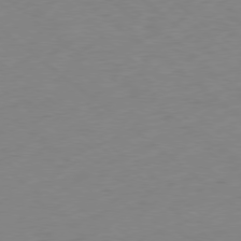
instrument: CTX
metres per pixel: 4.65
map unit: Ap
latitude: -78.8786
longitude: -56.7813
